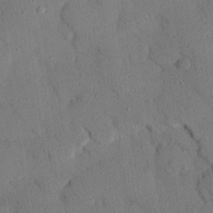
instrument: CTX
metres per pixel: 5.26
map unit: eHh
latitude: 25.7827
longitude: -79.8961
